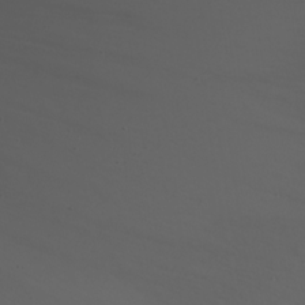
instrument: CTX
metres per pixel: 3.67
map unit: Nhu
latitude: -7.0108
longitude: -81.3859
